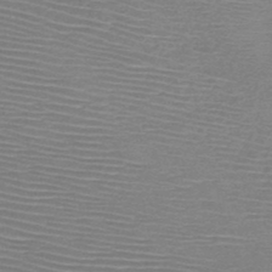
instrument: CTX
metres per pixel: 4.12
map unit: HNb
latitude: -48.0283
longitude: -41.9717
